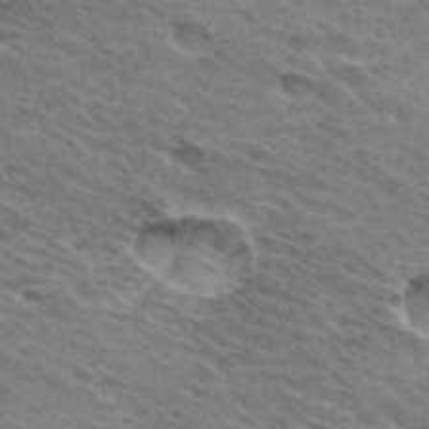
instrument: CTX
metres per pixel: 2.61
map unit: Hto
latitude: 31.3104
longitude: -45.4993
